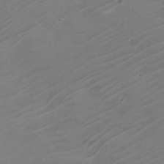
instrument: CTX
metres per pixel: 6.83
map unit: Nhe
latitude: -19.4832
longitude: 143.6910
